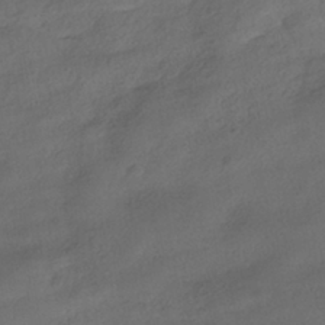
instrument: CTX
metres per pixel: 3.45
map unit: HNhu
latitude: -39.4455
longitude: 97.5021
